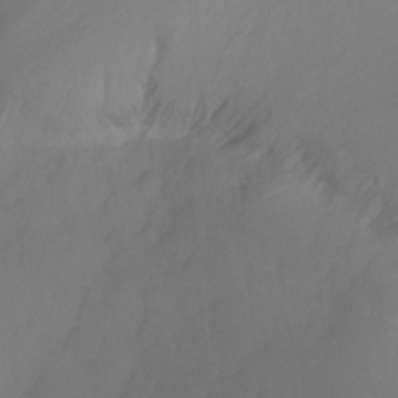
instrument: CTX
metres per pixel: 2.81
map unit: Ht
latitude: -15.5777
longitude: -48.4223
